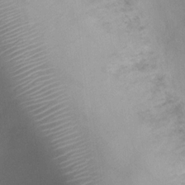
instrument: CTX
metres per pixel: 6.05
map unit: Ht
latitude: -4.3873
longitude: -19.4237
